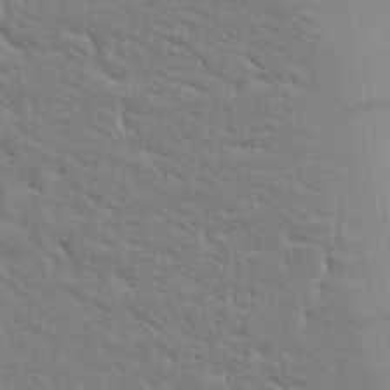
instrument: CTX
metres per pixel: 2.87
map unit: Ave
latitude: 16.9325
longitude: -141.3670
